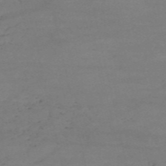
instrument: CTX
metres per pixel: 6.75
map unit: HNb
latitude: -54.8786
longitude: -44.8947
